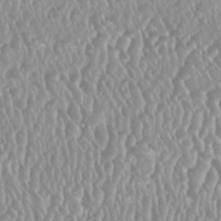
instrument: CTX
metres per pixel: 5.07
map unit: HNhu
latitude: -0.3307
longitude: 0.0094
